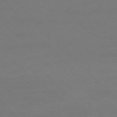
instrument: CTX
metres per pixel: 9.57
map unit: Ap
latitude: -75.3510
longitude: -78.5546
